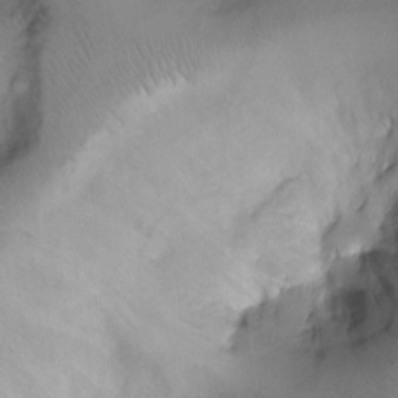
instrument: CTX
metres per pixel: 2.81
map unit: Ht
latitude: -2.4440
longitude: -14.5924
